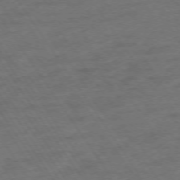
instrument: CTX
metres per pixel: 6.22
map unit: Ap
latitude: -74.5385
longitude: -75.3860
